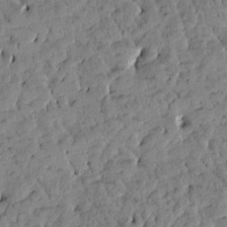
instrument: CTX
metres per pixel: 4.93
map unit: Htu
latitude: -2.9730
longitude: 176.1417
